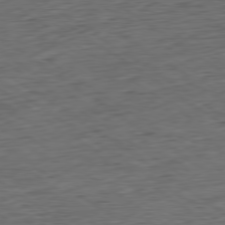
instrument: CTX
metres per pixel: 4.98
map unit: Hpe
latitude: -79.6155
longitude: 11.4077
